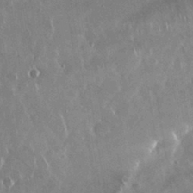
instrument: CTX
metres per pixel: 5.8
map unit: Nhu
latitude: 29.3859
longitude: -62.2712
